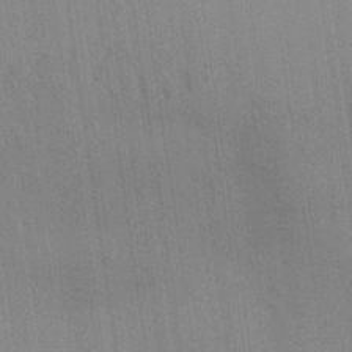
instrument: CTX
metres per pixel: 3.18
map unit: Aa
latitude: 30.3845
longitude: -139.8016
